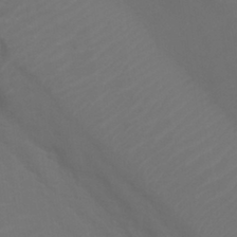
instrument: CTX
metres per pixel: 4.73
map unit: Nhu
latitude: 29.8961
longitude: -52.3656
